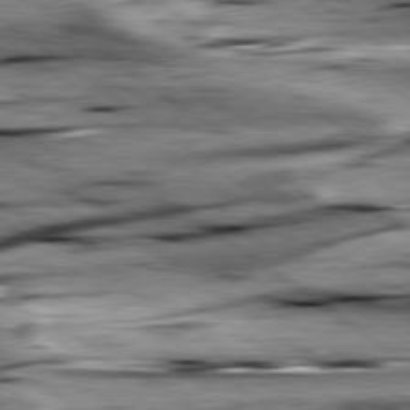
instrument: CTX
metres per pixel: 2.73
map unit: lApd
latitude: 79.3293
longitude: -48.3467
